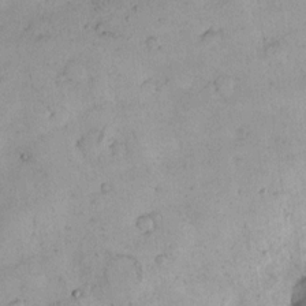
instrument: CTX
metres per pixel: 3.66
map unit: HNhu
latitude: 6.8758
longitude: 14.3684
